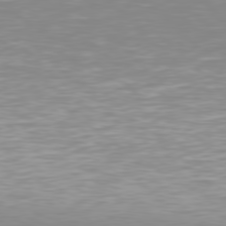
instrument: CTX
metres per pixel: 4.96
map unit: Hpe
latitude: 77.7449
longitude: -172.9135
